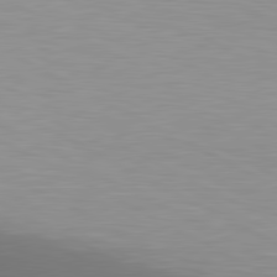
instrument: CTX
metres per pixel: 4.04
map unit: lApd
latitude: 80.5924
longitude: 132.5574
